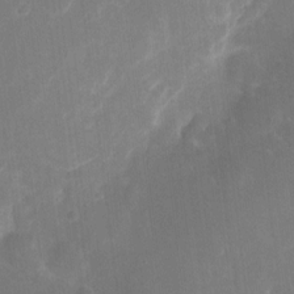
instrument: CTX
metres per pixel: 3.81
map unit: eHh
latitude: 8.4979
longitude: -71.0836
